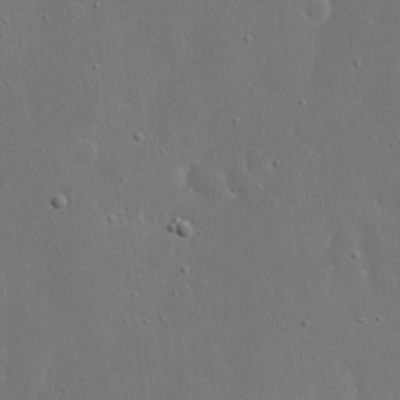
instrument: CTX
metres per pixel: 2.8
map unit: eHh
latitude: 17.8772
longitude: -71.2537
